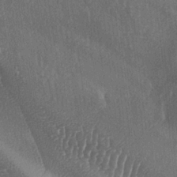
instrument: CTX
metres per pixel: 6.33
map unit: lAa
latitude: -7.4265
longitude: -129.1781
